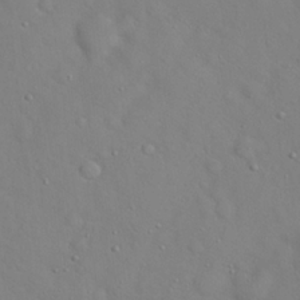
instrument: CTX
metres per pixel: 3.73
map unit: Hto
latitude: 18.3845
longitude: -53.5749
